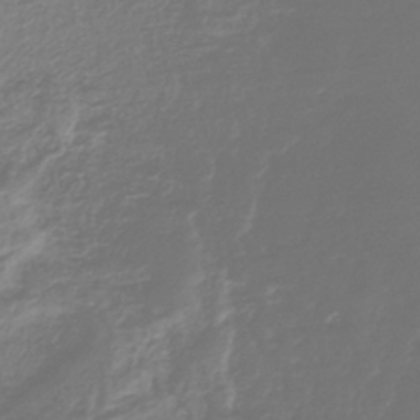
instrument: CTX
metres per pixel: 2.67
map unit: lHb
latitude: -41.2187
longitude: 67.5777
